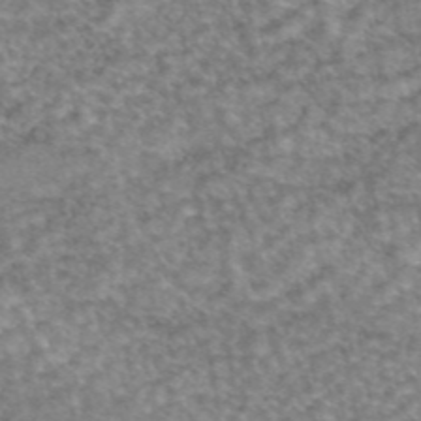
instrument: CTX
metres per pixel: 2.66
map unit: eAb
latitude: 45.3481
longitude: 104.6896
